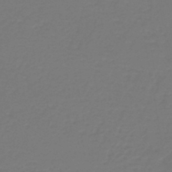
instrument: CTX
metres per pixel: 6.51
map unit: HNb
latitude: -46.6329
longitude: 53.4643
